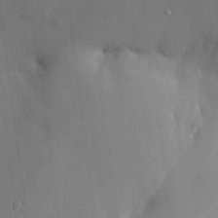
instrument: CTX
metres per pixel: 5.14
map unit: HNhu
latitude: 15.4049
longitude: 11.7289
